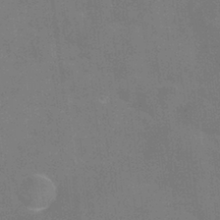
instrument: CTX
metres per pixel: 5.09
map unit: Hve
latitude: -31.5210
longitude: 95.5210
